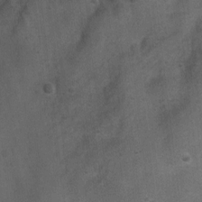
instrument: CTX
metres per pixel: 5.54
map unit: Ht
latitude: 4.3278
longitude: -28.6301
